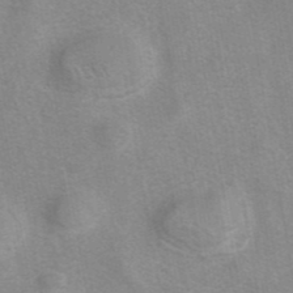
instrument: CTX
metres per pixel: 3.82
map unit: eAb
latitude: 41.9906
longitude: 107.1809
